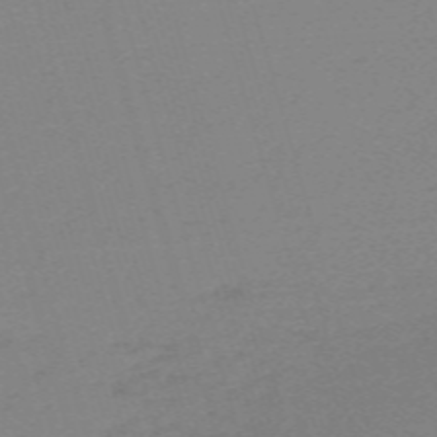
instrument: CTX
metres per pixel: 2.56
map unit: eHh
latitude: -61.2943
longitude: 52.1416
